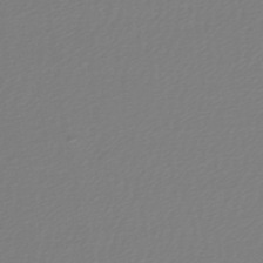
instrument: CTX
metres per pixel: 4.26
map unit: lHb
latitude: -45.7667
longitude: 70.8786
